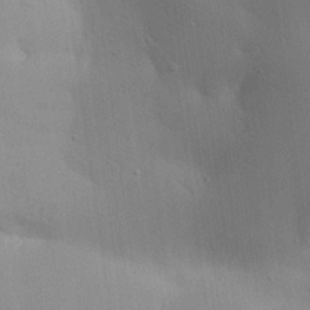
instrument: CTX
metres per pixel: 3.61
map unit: Aa
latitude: 19.0647
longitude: -141.2725
